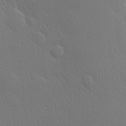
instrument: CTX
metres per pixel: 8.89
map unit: Hve
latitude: 19.2537
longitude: 149.8801
